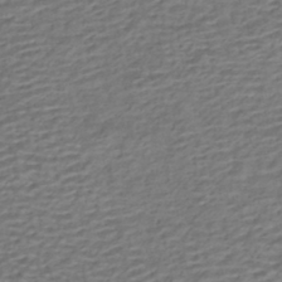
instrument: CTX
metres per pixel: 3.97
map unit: HNhu
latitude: -42.9541
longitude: 101.2942
